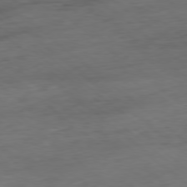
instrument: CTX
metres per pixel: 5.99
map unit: Ap
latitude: -78.5951
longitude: -88.1389
